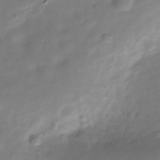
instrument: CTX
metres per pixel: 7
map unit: Hve
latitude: -30.4818
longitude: 91.9367
